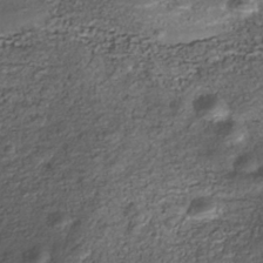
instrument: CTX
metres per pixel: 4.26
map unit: Nhe
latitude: -39.8045
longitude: -116.4223
